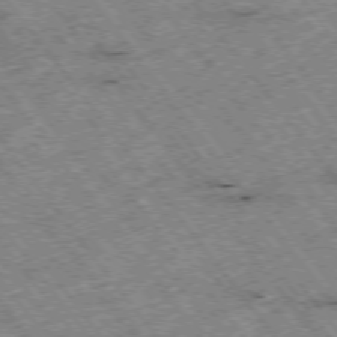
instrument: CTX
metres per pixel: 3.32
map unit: Hpe
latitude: -75.5022
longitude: -20.8191
